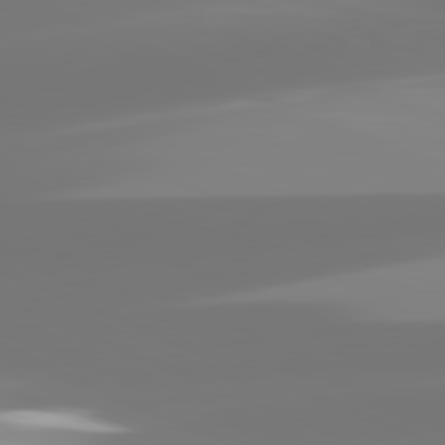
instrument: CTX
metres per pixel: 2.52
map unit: lApd
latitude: 82.0255
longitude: -149.3104
